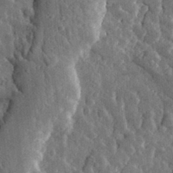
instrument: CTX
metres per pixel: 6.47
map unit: eHh
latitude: 32.9325
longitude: -80.0444
